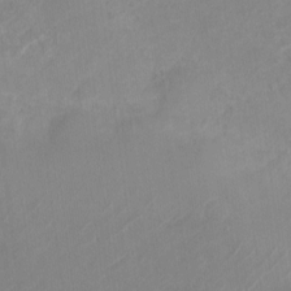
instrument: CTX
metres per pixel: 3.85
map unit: Nve
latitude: -18.8408
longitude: 106.3873
